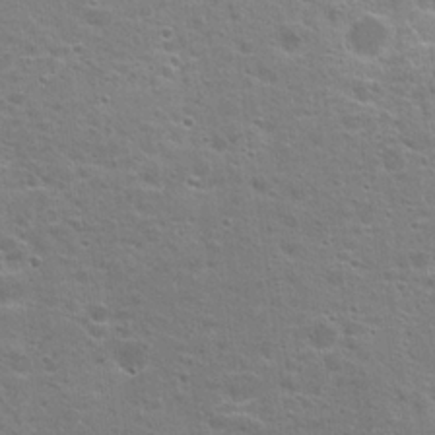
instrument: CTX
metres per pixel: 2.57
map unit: Hto
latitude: 19.0080
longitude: -41.4615
